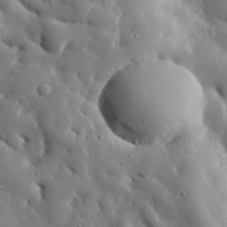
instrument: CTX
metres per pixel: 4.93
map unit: eHh
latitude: 30.4223
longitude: -80.7813
